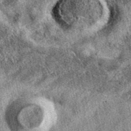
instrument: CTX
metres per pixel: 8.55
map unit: eAb
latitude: 39.3859
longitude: 109.2376
